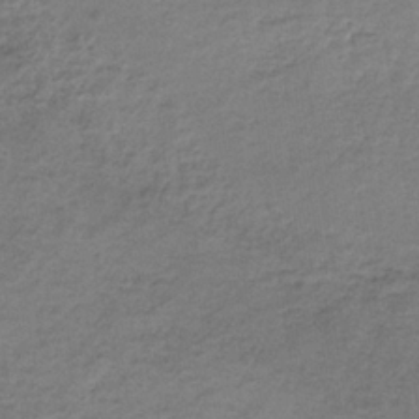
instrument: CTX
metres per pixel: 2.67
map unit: lHb
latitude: -35.1242
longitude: 62.1039
